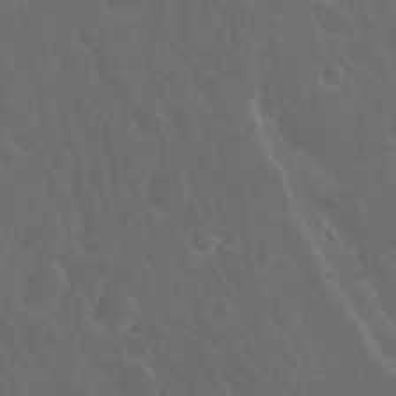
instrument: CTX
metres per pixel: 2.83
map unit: Nhu
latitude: 23.5560
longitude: -62.3656
